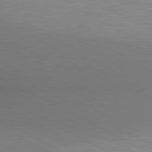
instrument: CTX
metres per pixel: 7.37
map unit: lApd
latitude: 80.5168
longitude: 132.5763
